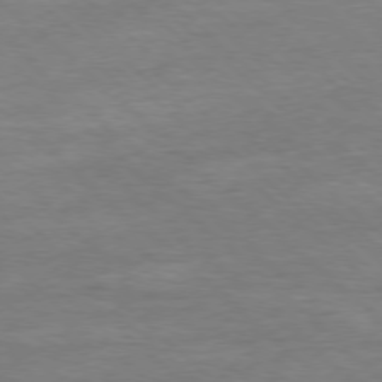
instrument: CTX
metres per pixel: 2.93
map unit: Ap
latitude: -78.1794
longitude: -88.2901
